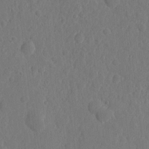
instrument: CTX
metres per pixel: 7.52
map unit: eHh
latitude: 6.7435
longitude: -72.9325
